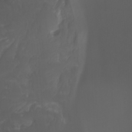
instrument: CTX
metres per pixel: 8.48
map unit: Nhu
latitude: -11.5210
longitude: -74.6113
